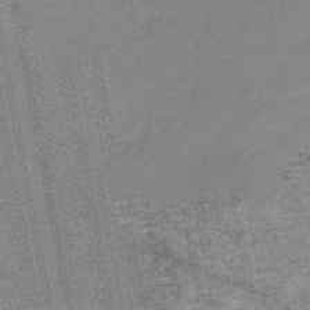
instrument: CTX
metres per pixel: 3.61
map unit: HNb
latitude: -44.9353
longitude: 53.1431
